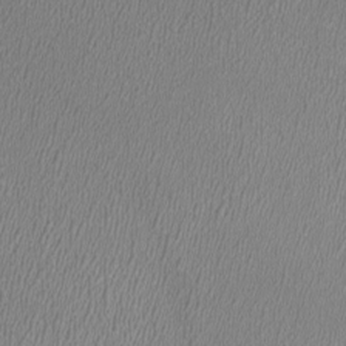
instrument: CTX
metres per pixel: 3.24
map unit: HNhu
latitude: -1.2376
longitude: -0.3845
